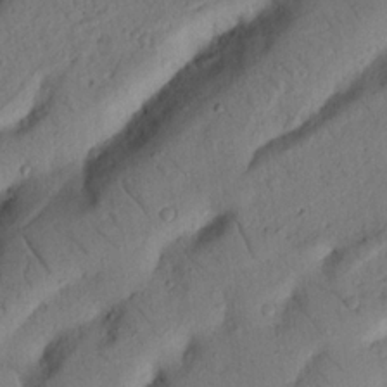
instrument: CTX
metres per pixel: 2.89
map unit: Nhu
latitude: 21.5560
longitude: -75.4615
